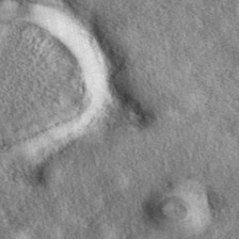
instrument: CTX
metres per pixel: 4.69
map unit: eAb
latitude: 39.4993
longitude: 108.1795
